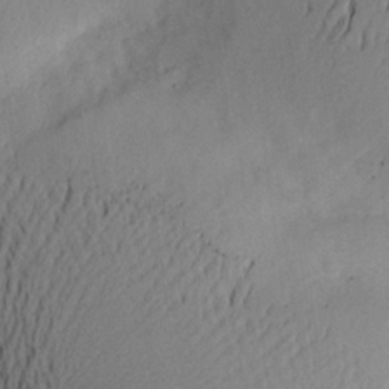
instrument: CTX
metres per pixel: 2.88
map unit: Aa
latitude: 20.7624
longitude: -145.0836
